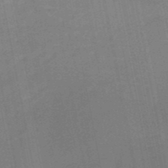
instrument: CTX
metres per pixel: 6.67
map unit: HNb
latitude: -50.9920
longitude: -42.6491
